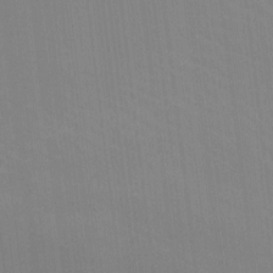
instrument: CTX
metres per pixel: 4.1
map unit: Nhu
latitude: -7.7855
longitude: -67.7260
